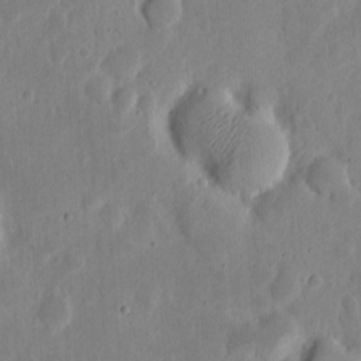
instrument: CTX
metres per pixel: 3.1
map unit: eHh
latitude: 6.1956
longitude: -70.4790
